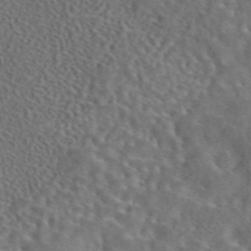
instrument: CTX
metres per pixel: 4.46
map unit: eAb
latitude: 43.6316
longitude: 110.8030
